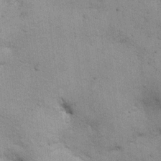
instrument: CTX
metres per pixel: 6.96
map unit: Hto
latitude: 10.9136
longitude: -36.8569
